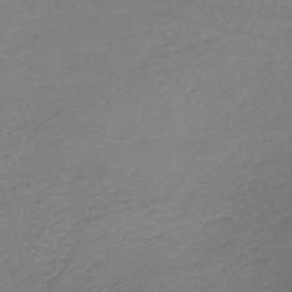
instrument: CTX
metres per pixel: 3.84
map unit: lHb
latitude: -42.9919
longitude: 69.9556
